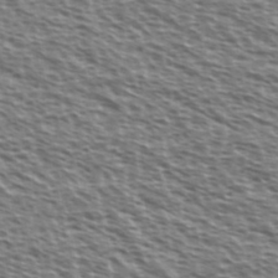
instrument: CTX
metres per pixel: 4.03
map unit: Ave
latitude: 37.6883
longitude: -112.7813
